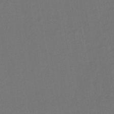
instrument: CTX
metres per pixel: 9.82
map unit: lHb
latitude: -43.8044
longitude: 68.4817
